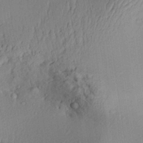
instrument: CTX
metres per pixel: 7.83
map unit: Aa
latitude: 30.2712
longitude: -132.9136
